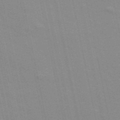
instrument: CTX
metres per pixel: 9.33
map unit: ANa
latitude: 49.0458
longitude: -77.1403
